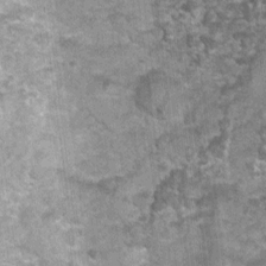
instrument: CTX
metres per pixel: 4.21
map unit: Nhu
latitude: 0.6490
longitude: -17.6882
